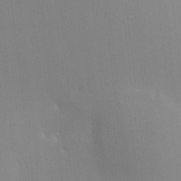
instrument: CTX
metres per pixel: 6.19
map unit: HNhu
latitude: 6.6490
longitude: -4.5735
